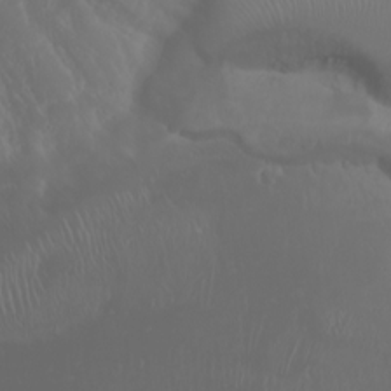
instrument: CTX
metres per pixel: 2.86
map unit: Htu
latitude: -6.7841
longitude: -67.1970
